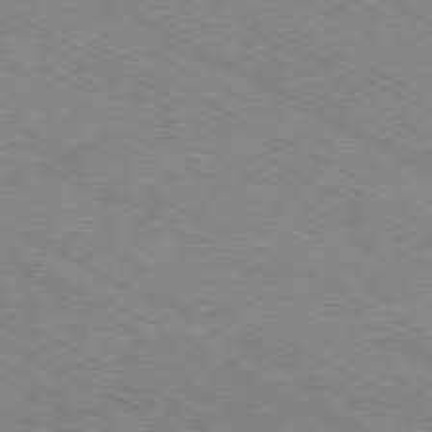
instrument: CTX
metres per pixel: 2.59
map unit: Hpe
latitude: -80.9542
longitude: 20.7085
